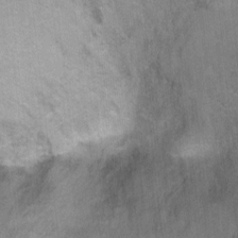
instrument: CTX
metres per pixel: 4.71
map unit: Ht
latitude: 6.4412
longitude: -36.6302
